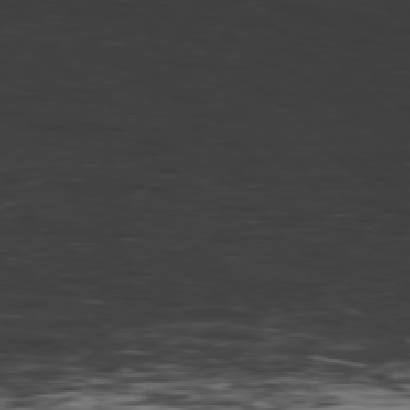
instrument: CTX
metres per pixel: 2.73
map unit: Hpe
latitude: -78.9919
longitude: 12.9920
